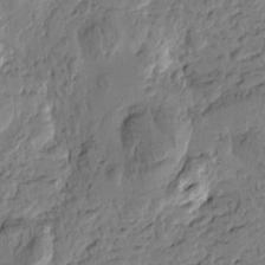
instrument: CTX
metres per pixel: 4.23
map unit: Htu
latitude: -0.9164
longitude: -176.8191
